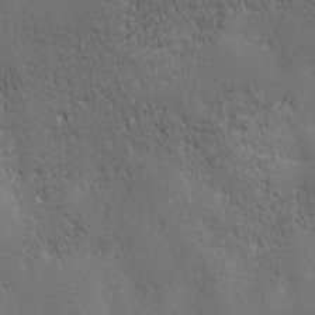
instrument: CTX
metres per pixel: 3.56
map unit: Ave
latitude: 1.9906
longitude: -112.9325
